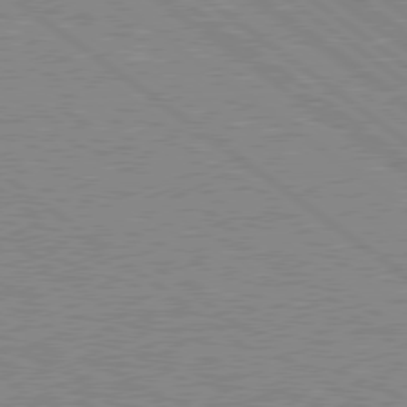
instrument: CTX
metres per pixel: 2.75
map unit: Hpe
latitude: 78.5924
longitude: -164.4223
